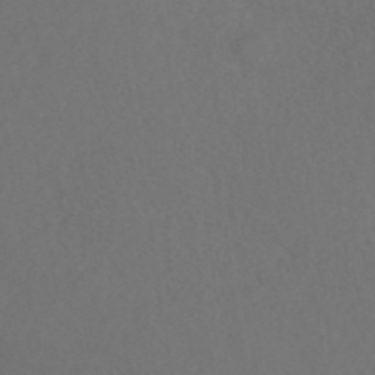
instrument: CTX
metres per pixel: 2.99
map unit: ANa
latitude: 39.6316
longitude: 20.7274
